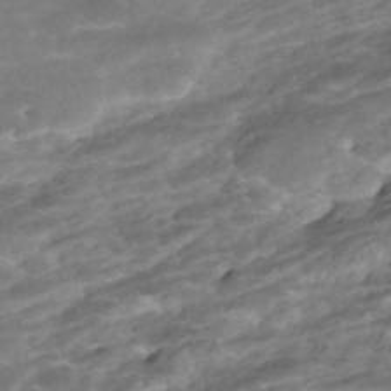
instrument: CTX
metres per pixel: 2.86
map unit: ANa
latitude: -42.0849
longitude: 104.2928
